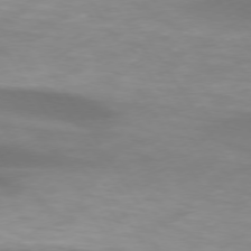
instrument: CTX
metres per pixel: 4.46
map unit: lApd
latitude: 74.3467
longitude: -50.3656
